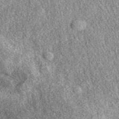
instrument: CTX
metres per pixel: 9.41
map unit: eAb
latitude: 38.6301
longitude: 108.8408
